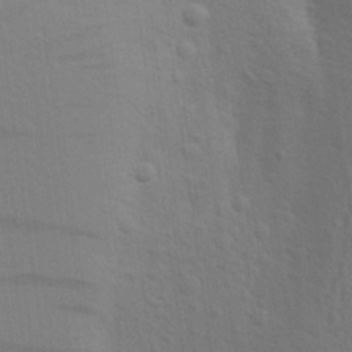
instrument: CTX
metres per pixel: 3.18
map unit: Aa
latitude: 23.8583
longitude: -145.5371
